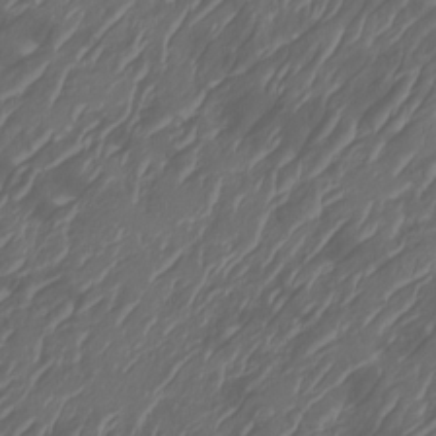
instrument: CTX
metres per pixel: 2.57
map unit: Nhu
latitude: -7.7855
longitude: -82.6301
